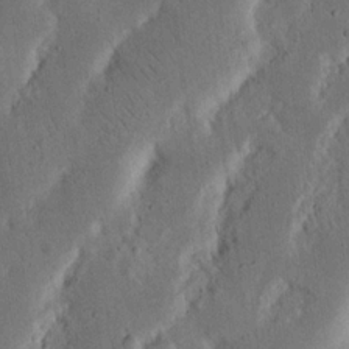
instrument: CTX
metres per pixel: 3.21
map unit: Nhu
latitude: 18.7246
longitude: -74.9325
